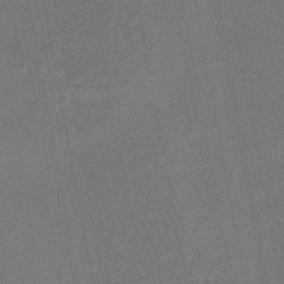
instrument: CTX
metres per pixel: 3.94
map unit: HNhu
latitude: -47.9178
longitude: 98.9919
